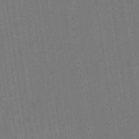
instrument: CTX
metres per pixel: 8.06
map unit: eHb
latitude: -34.5952
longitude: 73.8044
